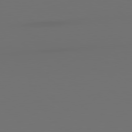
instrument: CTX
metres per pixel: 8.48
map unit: Hpe
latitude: 79.0081
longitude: -138.1956
